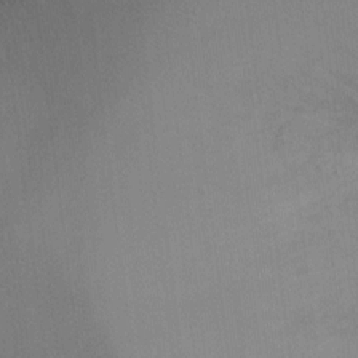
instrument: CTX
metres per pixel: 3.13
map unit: Ht
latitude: -7.8233
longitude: -33.9906
